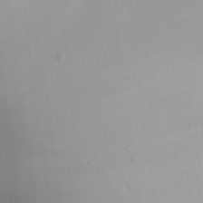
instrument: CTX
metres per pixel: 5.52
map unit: Aa
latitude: 24.1199
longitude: -136.5546
